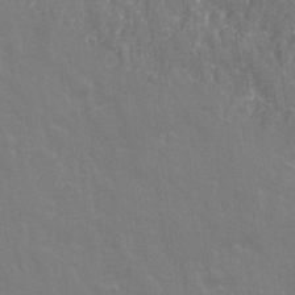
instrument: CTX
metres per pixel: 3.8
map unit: Ave
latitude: 21.0648
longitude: -134.0255
